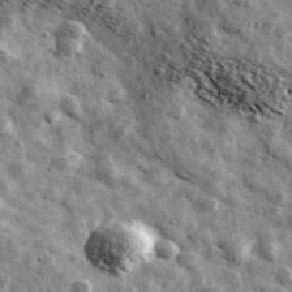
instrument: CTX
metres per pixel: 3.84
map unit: Ave
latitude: 42.4034
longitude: -107.7828
